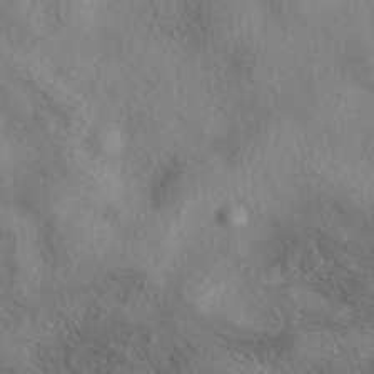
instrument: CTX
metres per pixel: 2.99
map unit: eAb
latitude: 39.8772
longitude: 112.1984
